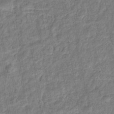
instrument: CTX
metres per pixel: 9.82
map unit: eHb
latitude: -36.8786
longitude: 79.8233
